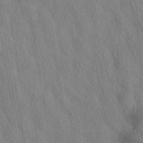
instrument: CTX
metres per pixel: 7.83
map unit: eAb
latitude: 38.5357
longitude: 112.8030
